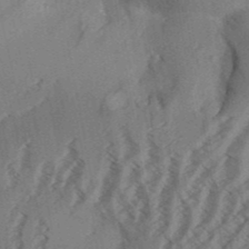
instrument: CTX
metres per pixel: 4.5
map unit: Aa
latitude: 31.3482
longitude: -138.7435
